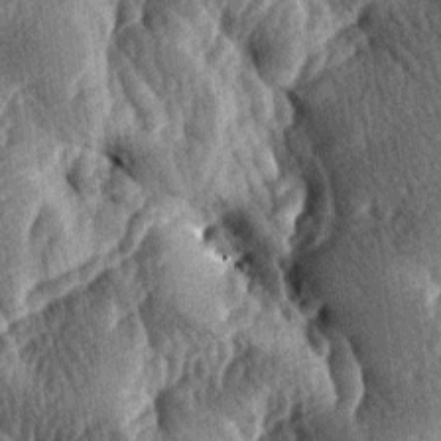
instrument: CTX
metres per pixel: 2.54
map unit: lAa
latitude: -7.8800
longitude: -127.6127
